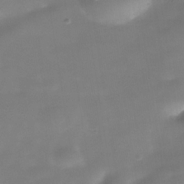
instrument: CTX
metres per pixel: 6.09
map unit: Nhe
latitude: -36.2172
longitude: -90.6302
